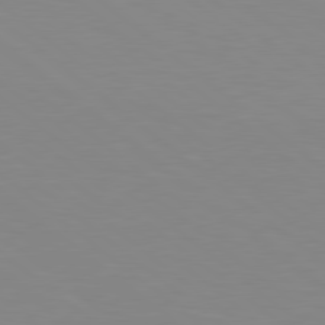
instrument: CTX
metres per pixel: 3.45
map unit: lApd
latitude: 79.1592
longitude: -176.4979
